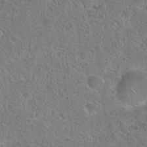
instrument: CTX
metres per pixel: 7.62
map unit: Hto
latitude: 23.3482
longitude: -48.6113
